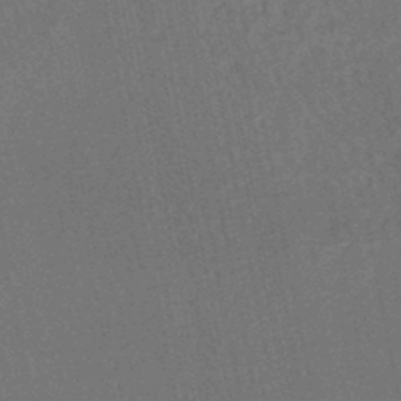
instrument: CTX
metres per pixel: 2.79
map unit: HNhu
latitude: -47.7099
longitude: 99.2565
